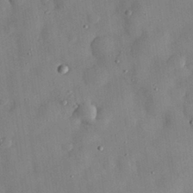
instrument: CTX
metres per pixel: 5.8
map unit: eHh
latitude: 29.9339
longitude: -72.5546
